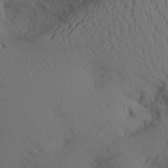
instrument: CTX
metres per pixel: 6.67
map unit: Aa
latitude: 26.7057
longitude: -147.7072
